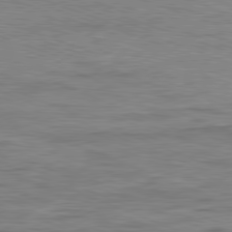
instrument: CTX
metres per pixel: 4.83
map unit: Ap
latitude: -81.8800
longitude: -73.7828
